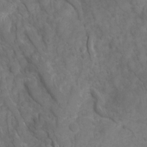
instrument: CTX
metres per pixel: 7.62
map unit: Ave
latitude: 16.5357
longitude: -132.3467
